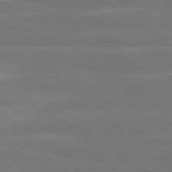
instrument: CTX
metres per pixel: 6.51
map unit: lApd
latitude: 79.9150
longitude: -125.5938
